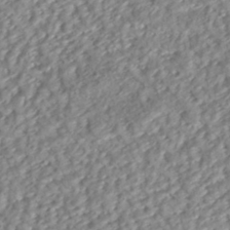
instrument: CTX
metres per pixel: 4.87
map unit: ANa
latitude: -42.3873
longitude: 109.4643
